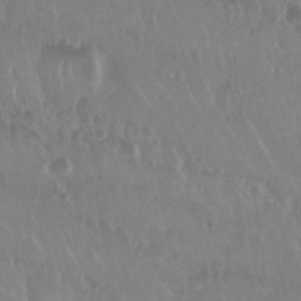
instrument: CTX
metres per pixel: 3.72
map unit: Nhu
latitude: 29.4993
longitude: -56.6490
